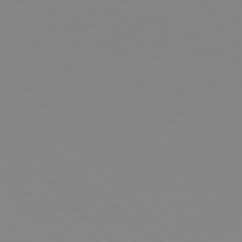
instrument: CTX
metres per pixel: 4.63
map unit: Hpe
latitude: 78.0822
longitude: -160.8569
